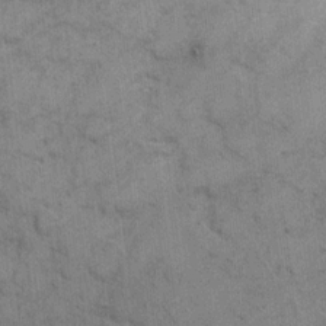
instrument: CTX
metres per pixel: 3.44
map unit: eHh
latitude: 8.0633
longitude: -64.8380
